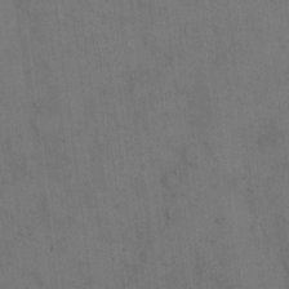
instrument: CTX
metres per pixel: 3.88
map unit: eHh
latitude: 15.4238
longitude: -62.7436
